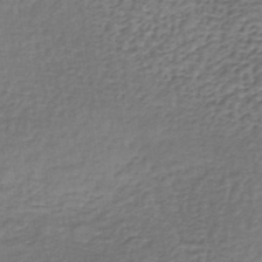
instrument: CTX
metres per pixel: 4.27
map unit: lHb
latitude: -36.1416
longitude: 59.9367
